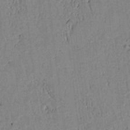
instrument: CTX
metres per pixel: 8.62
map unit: lAvf
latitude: 5.9528
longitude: 168.0850
